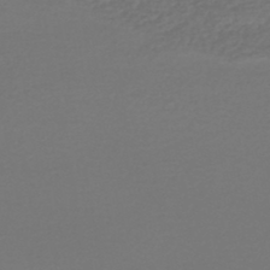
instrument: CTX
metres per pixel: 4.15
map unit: HNhu
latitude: -47.6722
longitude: 96.6708
